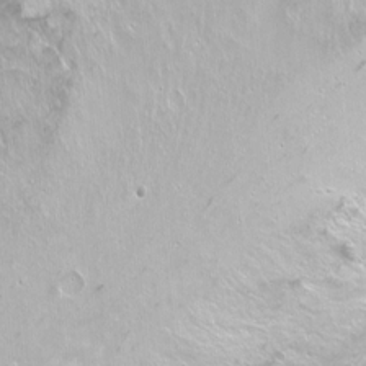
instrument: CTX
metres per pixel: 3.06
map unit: Nhu
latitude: -7.1053
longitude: -46.6680
